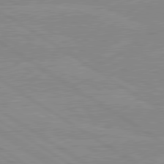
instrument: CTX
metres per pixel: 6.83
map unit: lApd
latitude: 80.0633
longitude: -125.2348
